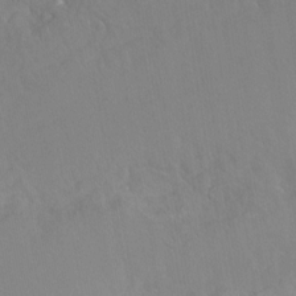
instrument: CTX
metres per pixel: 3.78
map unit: Hto
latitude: -13.4077
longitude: -42.1767
